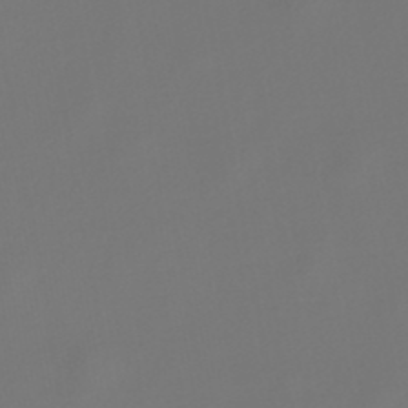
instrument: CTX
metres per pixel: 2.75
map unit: lHb
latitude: -47.3131
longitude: 72.5951
